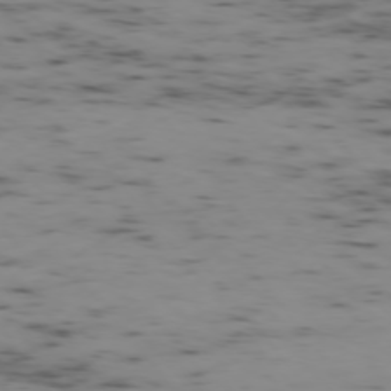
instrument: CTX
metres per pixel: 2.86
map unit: Ap
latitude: -75.6344
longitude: -79.2915
